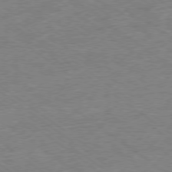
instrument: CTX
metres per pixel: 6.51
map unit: Ap
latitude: -78.9163
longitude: -49.2348
